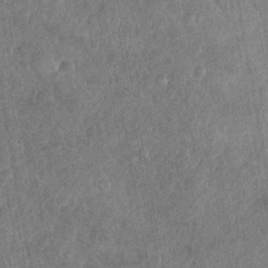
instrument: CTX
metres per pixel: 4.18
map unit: Nhu
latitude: -31.1998
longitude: -61.3481
